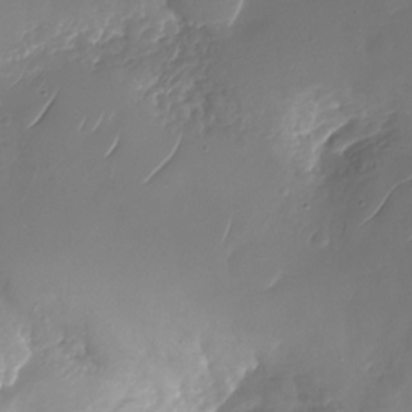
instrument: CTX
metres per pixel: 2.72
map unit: Nhu
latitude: -28.2362
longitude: -67.5182
